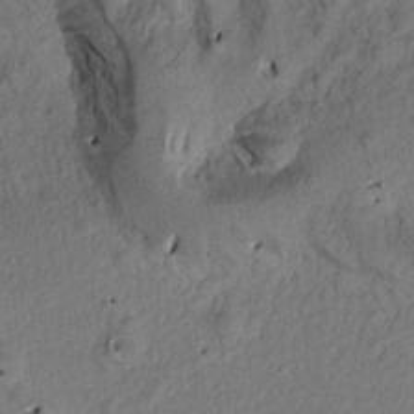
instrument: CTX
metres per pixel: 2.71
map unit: Aa
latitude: 17.2159
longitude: -144.1578
